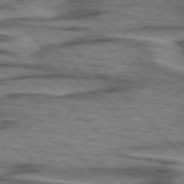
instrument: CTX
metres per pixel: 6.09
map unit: lApd
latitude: 76.7624
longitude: -78.2712
